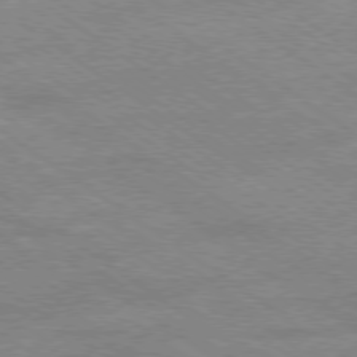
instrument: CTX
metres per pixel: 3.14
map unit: Hpe
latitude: -79.2187
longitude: -22.8947
